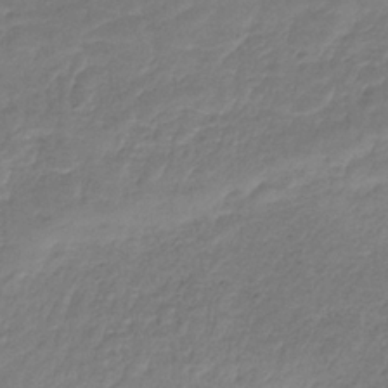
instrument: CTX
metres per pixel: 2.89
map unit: HNb
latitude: -34.4251
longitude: 60.8597
